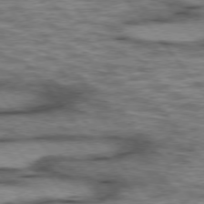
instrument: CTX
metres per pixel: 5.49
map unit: lApd
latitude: 75.6316
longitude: -49.0081
